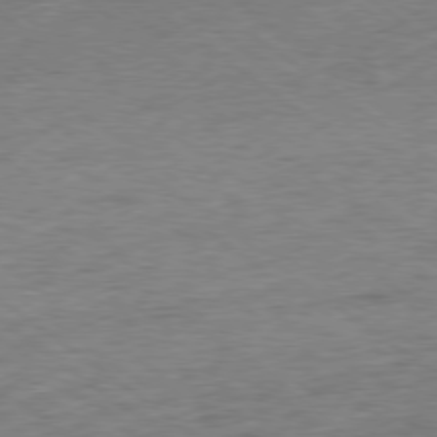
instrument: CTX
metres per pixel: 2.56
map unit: Ap
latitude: -79.0486
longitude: -49.4804
